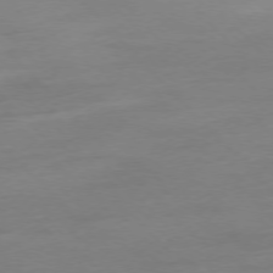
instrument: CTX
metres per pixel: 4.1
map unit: Hpe
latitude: -77.0109
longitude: -14.3279
